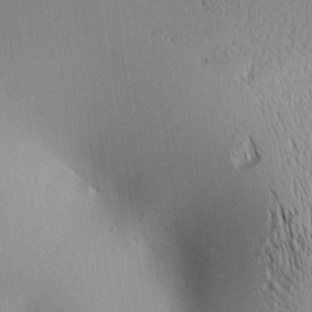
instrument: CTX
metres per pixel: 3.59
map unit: lAa
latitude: 1.1592
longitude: -116.1767
